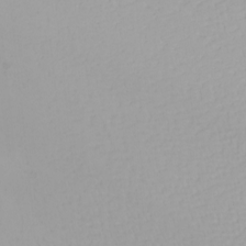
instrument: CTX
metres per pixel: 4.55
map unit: Nhu
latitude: -5.9745
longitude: -95.1970
